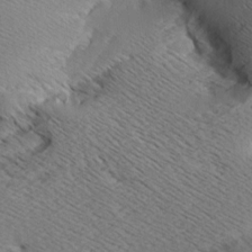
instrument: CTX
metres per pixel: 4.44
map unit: Aa
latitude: 7.9339
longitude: -141.1214
